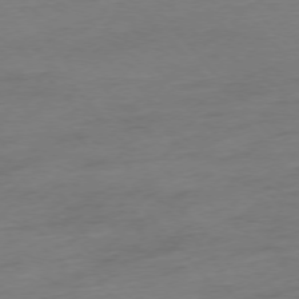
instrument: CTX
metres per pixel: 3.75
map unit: Hpe
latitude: -76.3495
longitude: -15.0648
